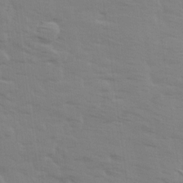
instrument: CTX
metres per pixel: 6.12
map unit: Ave
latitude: 13.8583
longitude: -103.0836
